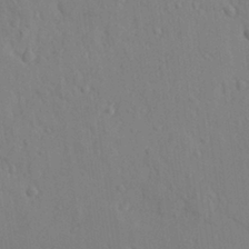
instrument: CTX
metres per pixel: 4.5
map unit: lAvf
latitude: -9.2565
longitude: -120.8380
